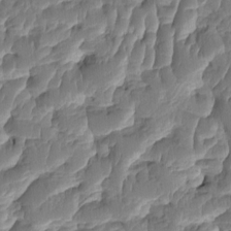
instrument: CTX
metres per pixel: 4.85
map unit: HNhu
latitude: -1.7100
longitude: 14.5574
